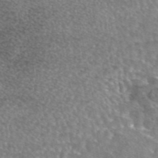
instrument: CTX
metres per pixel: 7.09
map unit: eAb
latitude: 44.8191
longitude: 104.3306
